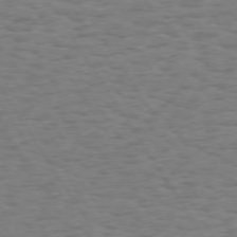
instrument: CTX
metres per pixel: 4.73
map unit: Hpe
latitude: 73.5749
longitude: -140.1388
